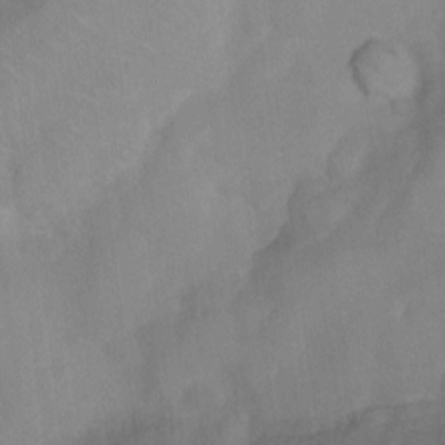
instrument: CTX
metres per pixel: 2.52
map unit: Ht
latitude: 6.3845
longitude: -30.2523
